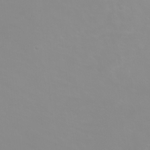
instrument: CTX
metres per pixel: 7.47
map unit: eHh
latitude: 1.2537
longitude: -54.7057
